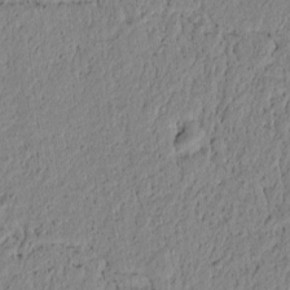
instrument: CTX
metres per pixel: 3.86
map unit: lAvf
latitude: 6.6679
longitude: 164.2551
